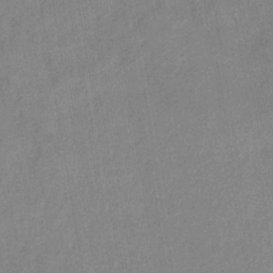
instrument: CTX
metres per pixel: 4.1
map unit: eHb
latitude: -35.0486
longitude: 74.2929
